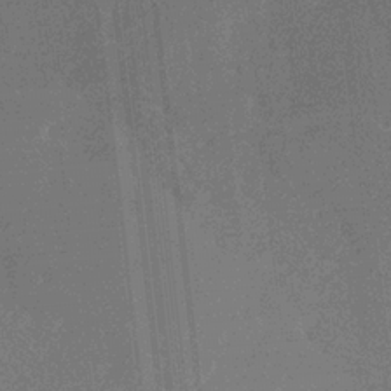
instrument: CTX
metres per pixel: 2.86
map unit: HNb
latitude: -32.7464
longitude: 57.0675
